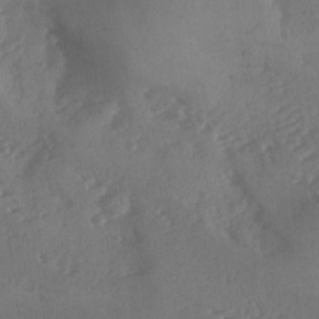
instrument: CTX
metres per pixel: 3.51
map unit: Ave
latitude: -9.7666
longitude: -118.3845
